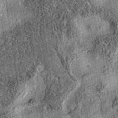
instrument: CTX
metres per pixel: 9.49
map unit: eAb
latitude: 36.1200
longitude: 109.2187
